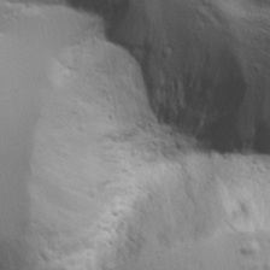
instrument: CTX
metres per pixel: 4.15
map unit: Aa
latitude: 17.6127
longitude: -126.0822
